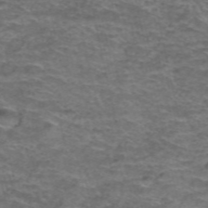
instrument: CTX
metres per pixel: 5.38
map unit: Hto
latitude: 38.3656
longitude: -41.4804
